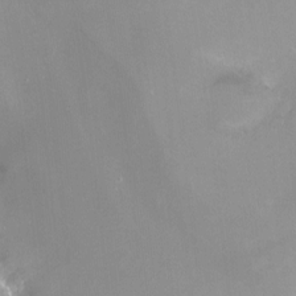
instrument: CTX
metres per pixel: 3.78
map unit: Ht
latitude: -10.6708
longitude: -44.2711
